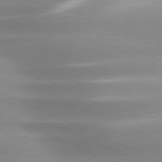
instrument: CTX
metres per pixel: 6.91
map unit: lApd
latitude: 79.8206
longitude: -121.1403
